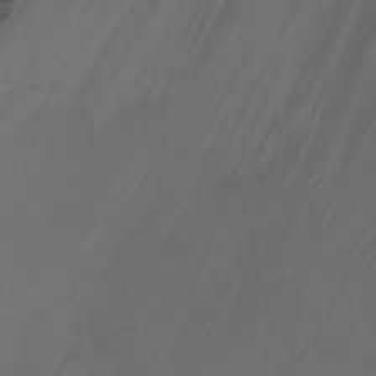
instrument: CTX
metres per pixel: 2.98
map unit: Htu
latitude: -8.3873
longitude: -64.4979
